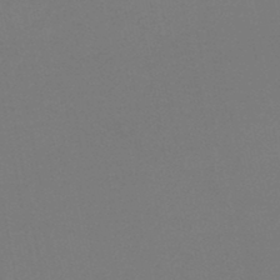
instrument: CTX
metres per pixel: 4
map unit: lHb
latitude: -46.7085
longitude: 68.8030
